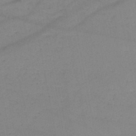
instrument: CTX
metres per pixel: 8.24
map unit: HNb
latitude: -49.8423
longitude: -41.0647
